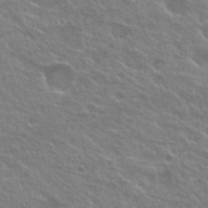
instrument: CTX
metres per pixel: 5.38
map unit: Hto
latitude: 25.3859
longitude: -37.8584
